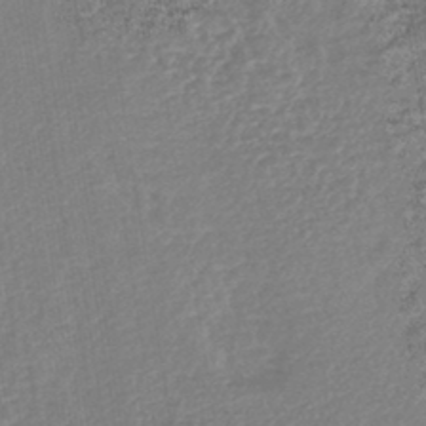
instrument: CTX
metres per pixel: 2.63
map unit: lHb
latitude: -43.2187
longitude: 79.1431
